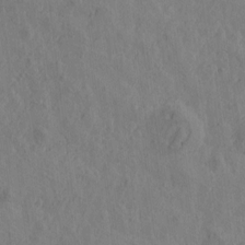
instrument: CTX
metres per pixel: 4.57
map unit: Htu
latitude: -0.8597
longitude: -175.7261
